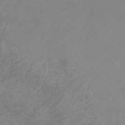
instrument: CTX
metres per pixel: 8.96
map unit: HNb
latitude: -32.3118
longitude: 60.6518
